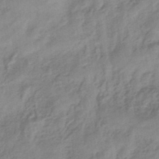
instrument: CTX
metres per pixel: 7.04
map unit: eHb
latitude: -44.2551
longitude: 85.2376
